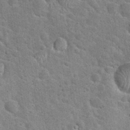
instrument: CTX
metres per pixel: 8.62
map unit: Hto
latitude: 24.1011
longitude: -49.3293
